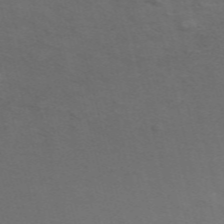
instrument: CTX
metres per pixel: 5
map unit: ANa
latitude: 51.3859
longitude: -71.0080
